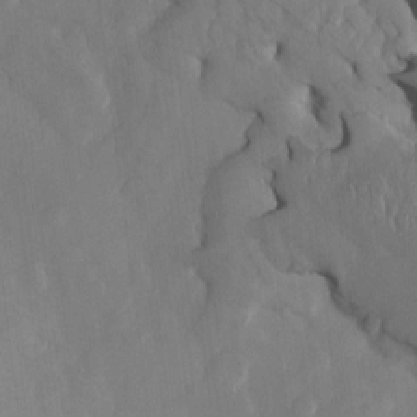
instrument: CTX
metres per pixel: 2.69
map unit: Htu
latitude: 2.8002
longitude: 148.0283
